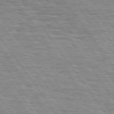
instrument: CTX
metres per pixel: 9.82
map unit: Hpe
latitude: 74.5924
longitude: -138.5924
